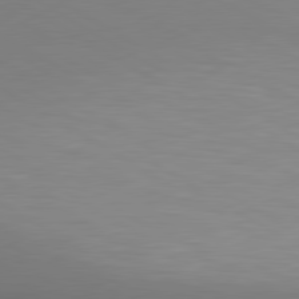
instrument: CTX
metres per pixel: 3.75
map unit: lApd
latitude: 80.1956
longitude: 133.1432
